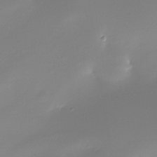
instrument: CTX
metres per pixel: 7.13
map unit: Nhe
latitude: -33.4077
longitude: -116.2712
